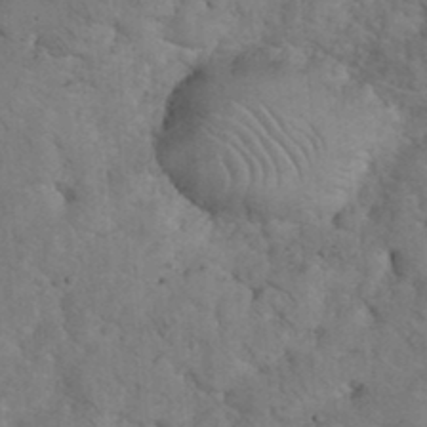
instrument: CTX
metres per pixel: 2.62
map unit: eHh
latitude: 36.1956
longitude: -64.8758
